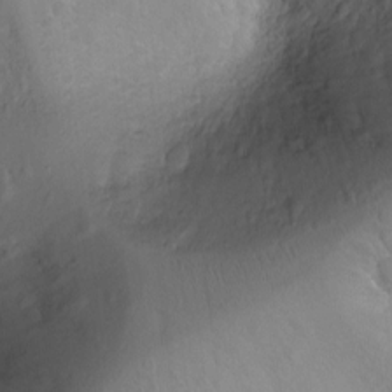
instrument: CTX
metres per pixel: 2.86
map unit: Ht
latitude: -2.6140
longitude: -29.8961
